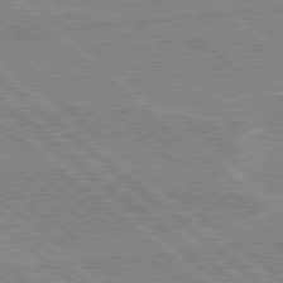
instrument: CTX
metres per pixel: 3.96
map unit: Hpe
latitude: 78.3090
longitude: -160.1955
